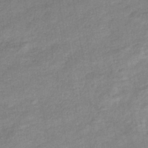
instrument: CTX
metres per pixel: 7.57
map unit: eHb
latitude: -38.8597
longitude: 80.2740
